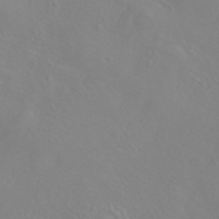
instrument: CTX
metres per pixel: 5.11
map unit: HNhu
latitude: -41.8989
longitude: 93.7289
